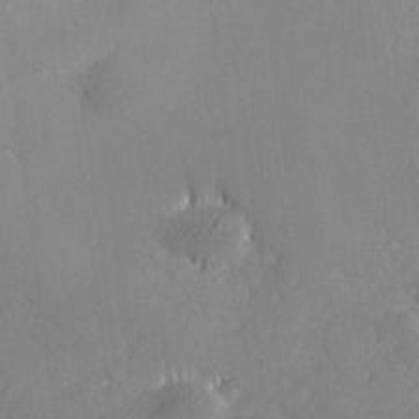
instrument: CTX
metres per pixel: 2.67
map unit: lHvf
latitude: 26.9136
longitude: 142.9352
